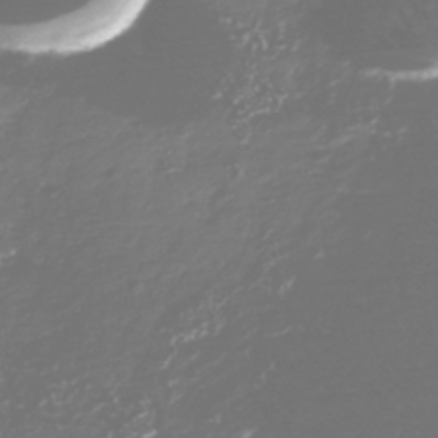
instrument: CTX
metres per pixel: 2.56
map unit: Nhu
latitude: -40.3873
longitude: -82.2522
